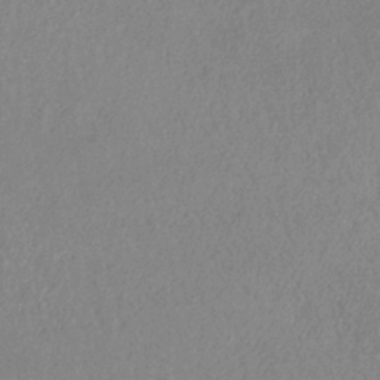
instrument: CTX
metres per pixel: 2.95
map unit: HNb
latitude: -33.1998
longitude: 55.6344
